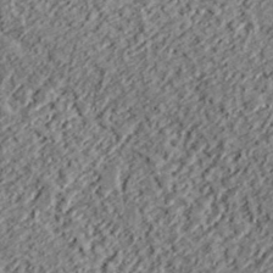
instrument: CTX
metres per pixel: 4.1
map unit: lHvf
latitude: 37.9717
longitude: -91.3482
